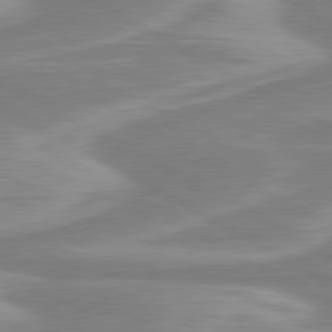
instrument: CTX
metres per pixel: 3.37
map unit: lApd
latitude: 80.5735
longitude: -173.3859
